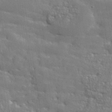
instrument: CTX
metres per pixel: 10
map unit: eHh
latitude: 36.2712
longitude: -132.8380
